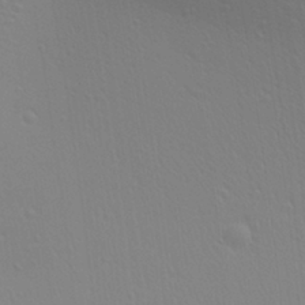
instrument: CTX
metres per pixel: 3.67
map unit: Aa
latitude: 28.3278
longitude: -139.6883
